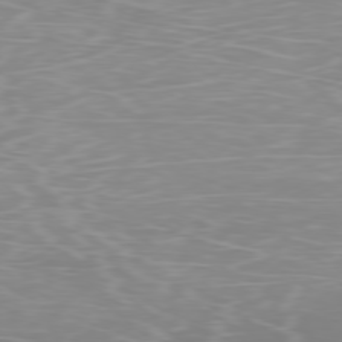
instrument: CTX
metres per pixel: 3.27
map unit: Ap
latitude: -78.7274
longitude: -97.5371
